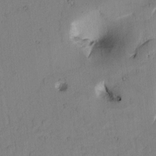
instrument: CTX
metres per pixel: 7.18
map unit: Htu
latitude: -0.6708
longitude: 170.0094
